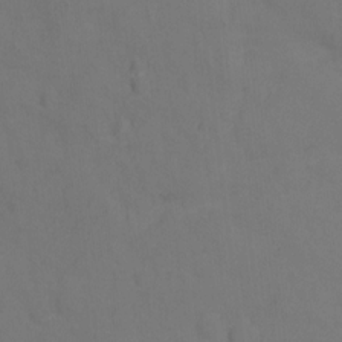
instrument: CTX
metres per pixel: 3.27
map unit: Hto
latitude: 0.2333
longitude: -33.7450
